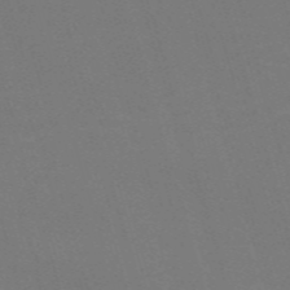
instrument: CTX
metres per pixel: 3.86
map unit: Nve
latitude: -58.9352
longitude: 60.8219
